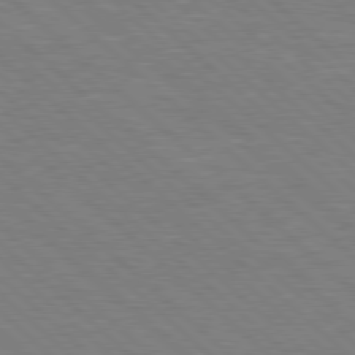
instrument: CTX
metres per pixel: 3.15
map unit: Hpe
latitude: 77.9150
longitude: -152.3279
